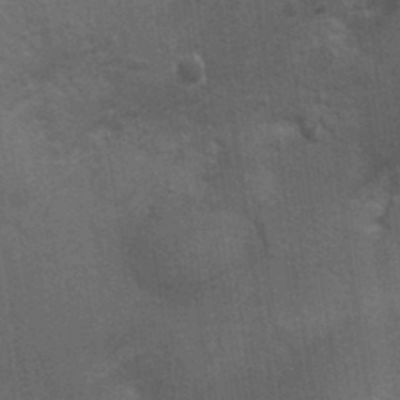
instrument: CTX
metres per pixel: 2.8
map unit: Ht
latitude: -1.4455
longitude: -15.7261
